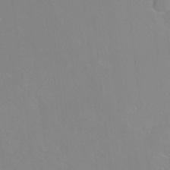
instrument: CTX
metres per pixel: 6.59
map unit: Hto
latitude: -13.9178
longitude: -41.7071
